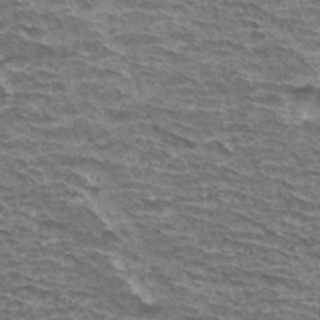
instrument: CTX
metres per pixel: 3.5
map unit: Hto
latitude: 34.1766
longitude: -39.8016
